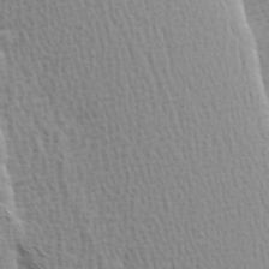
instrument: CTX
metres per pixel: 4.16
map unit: Hve
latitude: 1.6882
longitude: -125.0647
